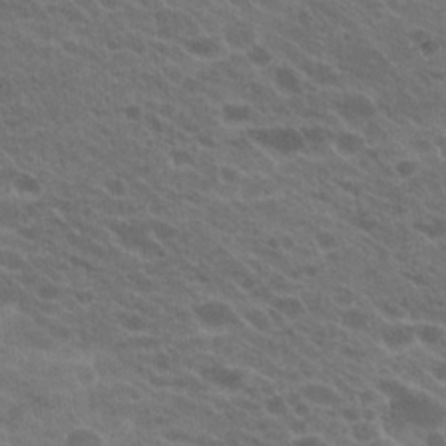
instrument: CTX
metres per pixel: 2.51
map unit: Hto
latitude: 22.7246
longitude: -37.9150
